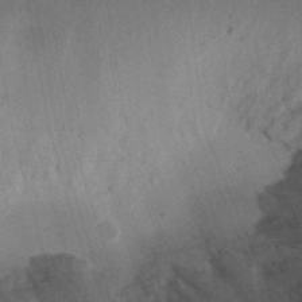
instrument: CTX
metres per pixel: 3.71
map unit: Ht
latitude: 11.5182
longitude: -74.6868
